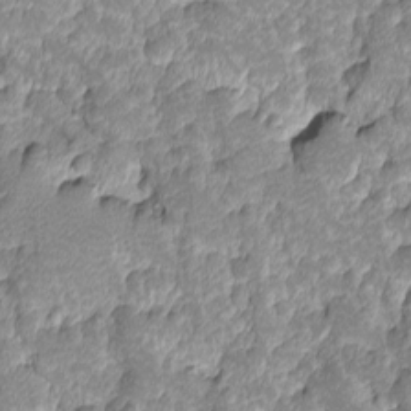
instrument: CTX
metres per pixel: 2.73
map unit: Ave
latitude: -11.2187
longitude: -118.2522
